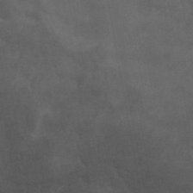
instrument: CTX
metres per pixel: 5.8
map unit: ANa
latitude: 42.2334
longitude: 54.4251
